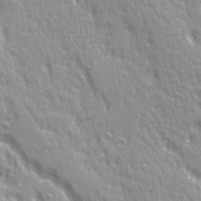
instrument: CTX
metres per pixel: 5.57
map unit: Ave
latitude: 21.3293
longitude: -135.4615
